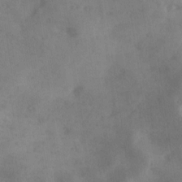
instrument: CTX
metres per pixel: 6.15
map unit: Ave
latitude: 18.4601
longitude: -131.2159
